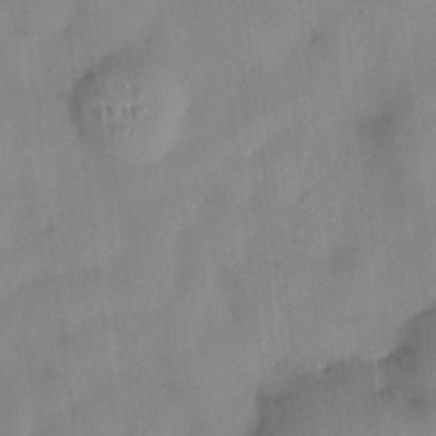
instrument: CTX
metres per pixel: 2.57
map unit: HNhu
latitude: 0.6301
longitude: -4.6679
